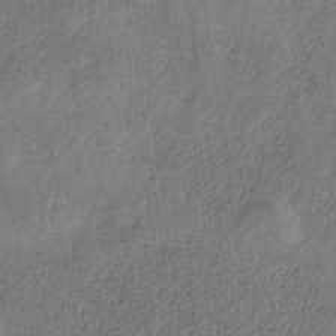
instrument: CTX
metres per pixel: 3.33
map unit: HNb
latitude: -32.3496
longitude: 59.6721
